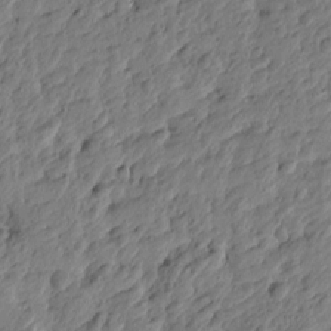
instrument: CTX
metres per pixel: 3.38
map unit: Htu
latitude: -3.9367
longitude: 179.2187
